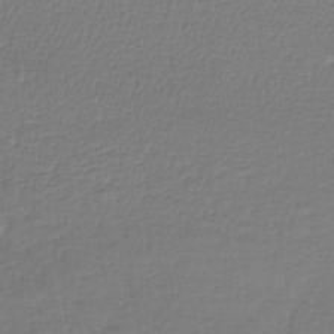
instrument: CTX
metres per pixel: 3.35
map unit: lHb
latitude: -43.7666
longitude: 66.3117
